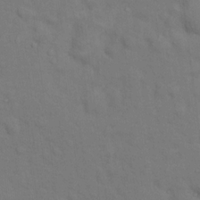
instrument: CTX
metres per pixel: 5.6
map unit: Hto
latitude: 14.8758
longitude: -30.4790
